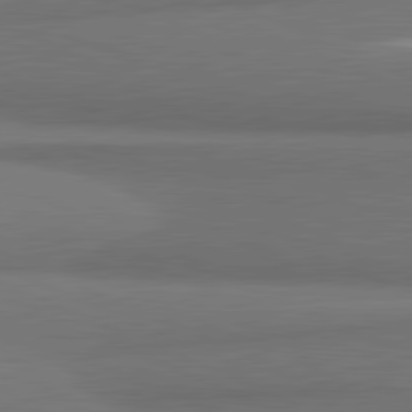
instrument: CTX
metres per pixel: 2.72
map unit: lApd
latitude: 81.6883
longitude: 174.4628
